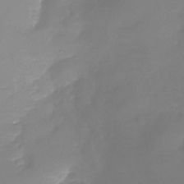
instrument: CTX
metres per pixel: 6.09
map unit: Nhu
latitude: -26.4062
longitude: -57.6504
